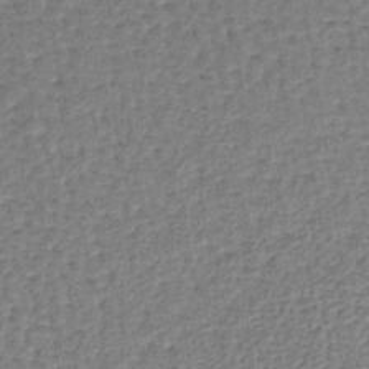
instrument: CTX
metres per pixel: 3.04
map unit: lHb
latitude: -36.8597
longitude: 59.6910
